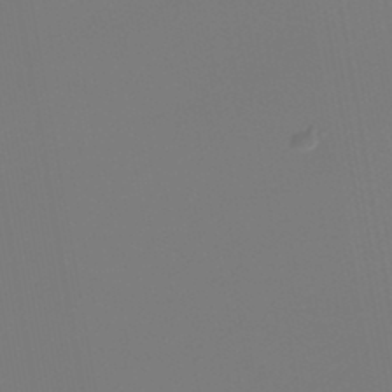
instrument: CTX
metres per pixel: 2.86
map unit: lHb
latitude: -46.5573
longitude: 71.1620
